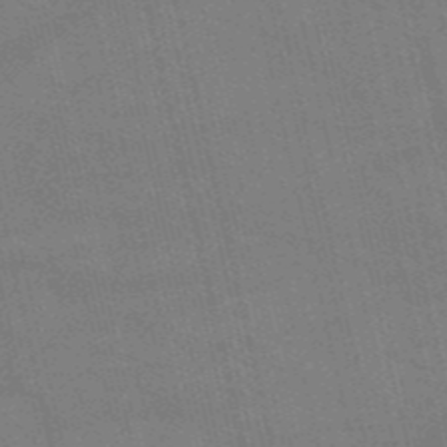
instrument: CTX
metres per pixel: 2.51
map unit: HNb
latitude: -52.8785
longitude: -40.8757
